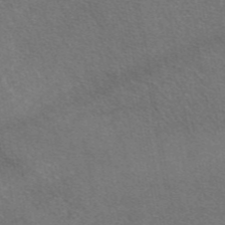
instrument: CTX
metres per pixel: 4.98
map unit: eAb
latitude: 47.3482
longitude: 113.6155
